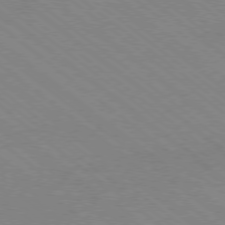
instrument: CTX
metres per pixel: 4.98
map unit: Ap
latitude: -78.9919
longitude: -65.0836
